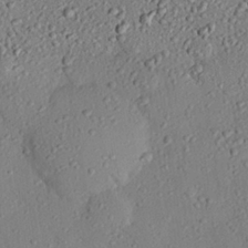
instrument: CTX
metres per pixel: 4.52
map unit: eHh
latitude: 25.4804
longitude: -77.9717
